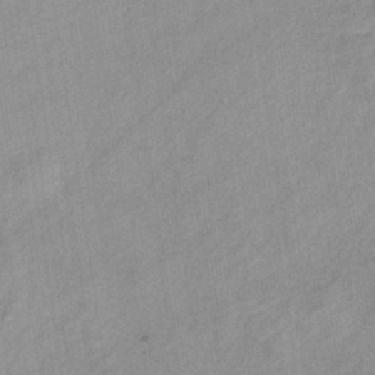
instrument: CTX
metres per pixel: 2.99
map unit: eHb
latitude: -33.0865
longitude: 70.9920
